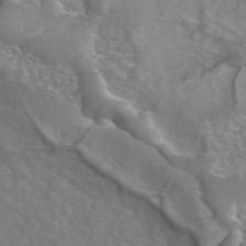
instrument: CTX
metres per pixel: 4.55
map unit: ANa
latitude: 45.0269
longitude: 30.3495
